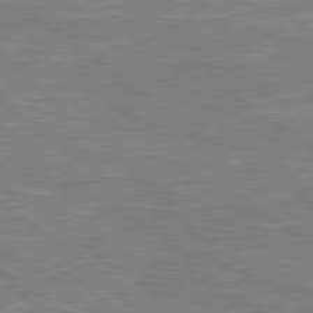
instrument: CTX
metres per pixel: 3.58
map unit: Hpe
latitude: 78.8191
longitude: -127.2348
